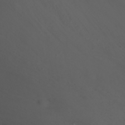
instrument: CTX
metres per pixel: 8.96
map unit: Nhu
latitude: 22.4979
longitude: -63.8395
